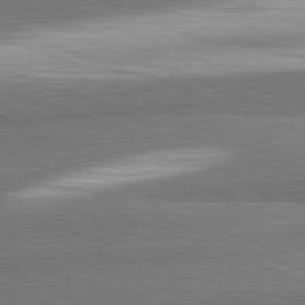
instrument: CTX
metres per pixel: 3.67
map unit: lApd
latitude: 82.2333
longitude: 149.5966
